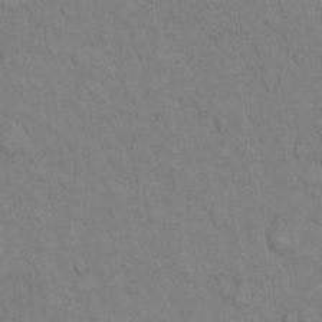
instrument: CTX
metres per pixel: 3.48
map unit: Hto
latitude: 9.1970
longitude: -61.2159
